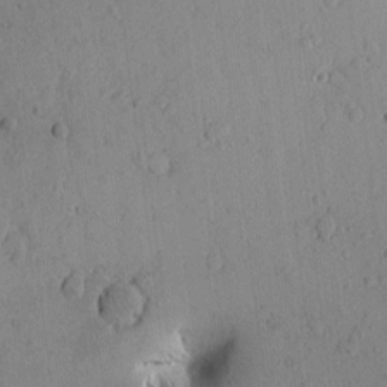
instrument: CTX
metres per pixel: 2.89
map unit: Htu
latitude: 0.2144
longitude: 173.5777
